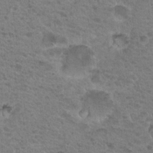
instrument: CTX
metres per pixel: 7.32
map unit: Nhu
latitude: 19.2915
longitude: -31.5938
